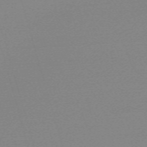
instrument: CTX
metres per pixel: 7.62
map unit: eHh
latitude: -62.0661
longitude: 52.2172
